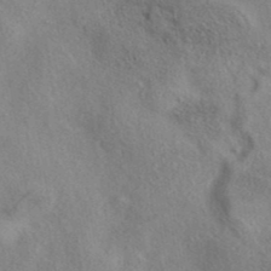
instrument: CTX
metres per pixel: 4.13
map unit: eAb
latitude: 39.2159
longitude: 112.4062
